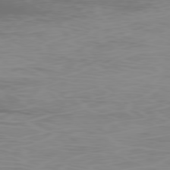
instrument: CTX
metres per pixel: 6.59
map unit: Ap
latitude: -78.9730
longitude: -69.1970
